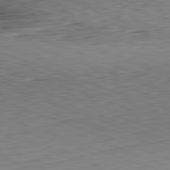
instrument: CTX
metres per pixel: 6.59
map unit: Hpe
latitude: -82.2550
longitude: 13.8800
